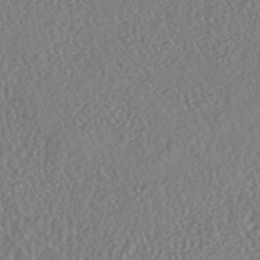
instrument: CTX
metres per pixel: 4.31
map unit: HNhu
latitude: -46.4818
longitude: 104.2928
